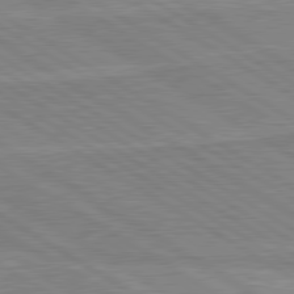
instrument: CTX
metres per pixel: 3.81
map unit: lApd
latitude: 80.2522
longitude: 169.6155
